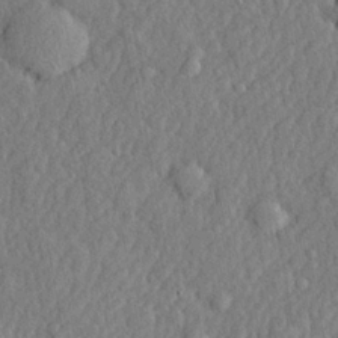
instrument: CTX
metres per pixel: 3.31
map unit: lHvf
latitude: 22.3845
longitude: 143.6343
